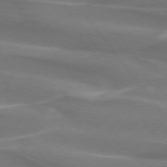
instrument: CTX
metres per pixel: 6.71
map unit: lApd
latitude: 74.4412
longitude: -62.7436
